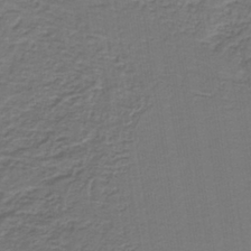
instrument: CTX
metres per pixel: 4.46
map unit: lHb
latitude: -38.4629
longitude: 58.1038
